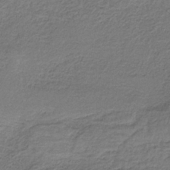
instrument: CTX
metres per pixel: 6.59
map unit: HNb
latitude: -35.2943
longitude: 58.8219
